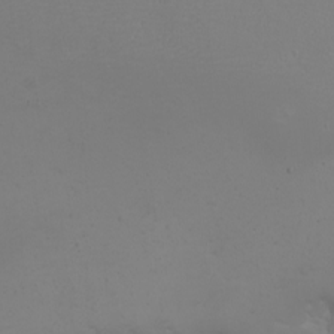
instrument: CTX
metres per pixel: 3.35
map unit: eHh
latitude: -6.3117
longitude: -79.1403
